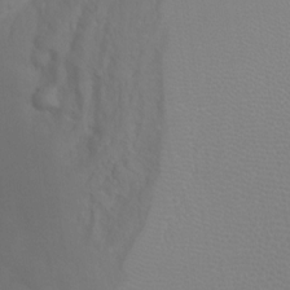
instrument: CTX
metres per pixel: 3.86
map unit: Ht
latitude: -9.7666
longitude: -38.2711
